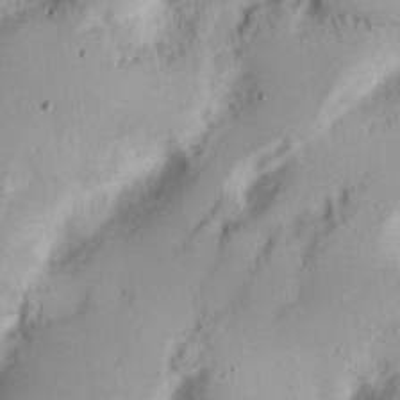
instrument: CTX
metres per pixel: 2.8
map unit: Nhu
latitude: 17.5560
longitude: -73.9151
